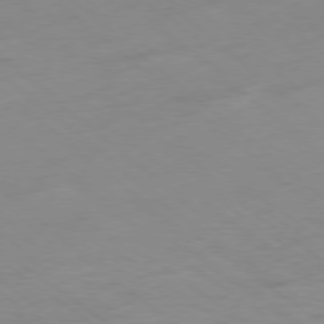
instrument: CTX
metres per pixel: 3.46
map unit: Hpe
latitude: -78.5951
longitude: -17.4615
